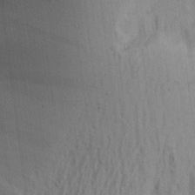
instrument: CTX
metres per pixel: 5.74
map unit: Aa
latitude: 21.8395
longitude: -144.5734
